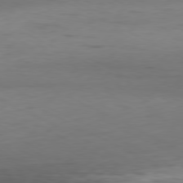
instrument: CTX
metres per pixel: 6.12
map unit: Hpe
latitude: -80.9164
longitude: 19.7478
